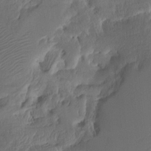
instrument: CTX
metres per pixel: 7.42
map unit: Htu
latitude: -7.9745
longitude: -66.3089
